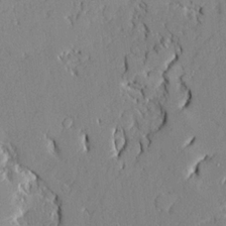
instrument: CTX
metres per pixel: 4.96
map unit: Ave
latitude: 21.6505
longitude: -128.2900
